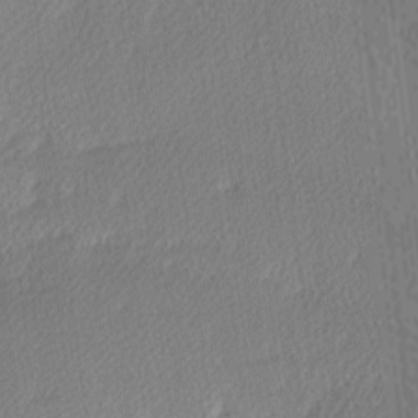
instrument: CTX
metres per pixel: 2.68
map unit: Ave
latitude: -9.3510
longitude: -123.3482
